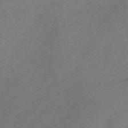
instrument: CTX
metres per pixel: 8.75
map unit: lHb
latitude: -40.7463
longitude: 66.7274
